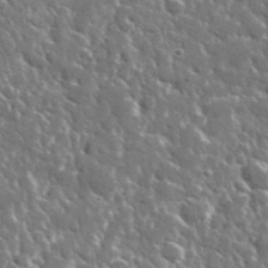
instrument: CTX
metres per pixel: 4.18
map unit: lHvf
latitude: 35.9528
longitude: -88.4790
